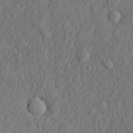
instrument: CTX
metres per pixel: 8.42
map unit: lHvf
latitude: 22.7435
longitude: 142.8974
